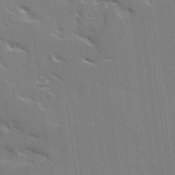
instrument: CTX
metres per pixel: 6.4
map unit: Ave
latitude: 15.4994
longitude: -130.3279
